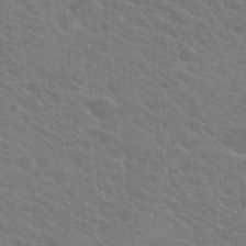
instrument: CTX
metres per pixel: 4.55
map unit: Hto
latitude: 23.8205
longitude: -36.7624
